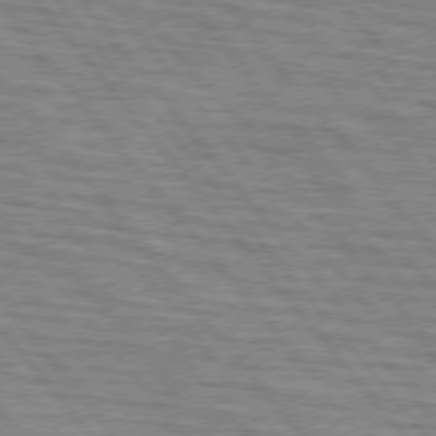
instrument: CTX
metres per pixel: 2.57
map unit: lApd
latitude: 76.0255
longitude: -76.0633
